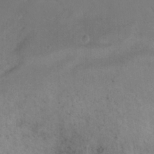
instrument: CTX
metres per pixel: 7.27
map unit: Ht
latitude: 1.7449
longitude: -33.4804
